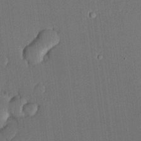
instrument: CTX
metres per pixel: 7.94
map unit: lHvf
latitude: 20.3656
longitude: 144.4062
